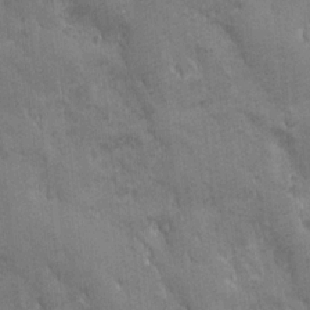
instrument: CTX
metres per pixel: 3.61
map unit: Ave
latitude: -7.6344
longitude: -120.6302
